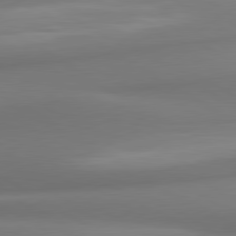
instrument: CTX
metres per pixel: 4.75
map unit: lApd
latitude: 80.2711
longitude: 174.6896
